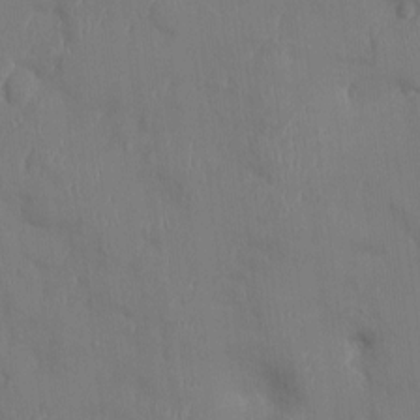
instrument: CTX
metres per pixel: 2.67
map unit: Ht
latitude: -4.3684
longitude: -13.8772
